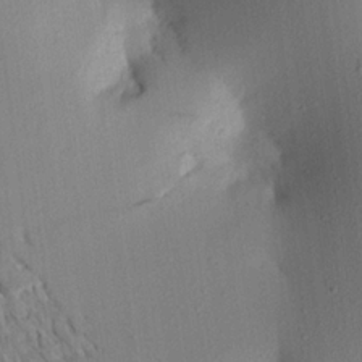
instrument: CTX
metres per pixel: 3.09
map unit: Aa
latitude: 20.3468
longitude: -146.8758
